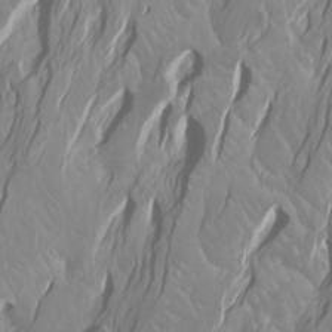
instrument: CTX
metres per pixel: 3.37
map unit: Htu
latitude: -4.5573
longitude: -89.1781
